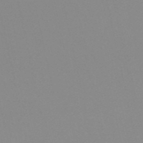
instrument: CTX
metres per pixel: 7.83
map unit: eHh
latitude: -53.4454
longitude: -24.9702
